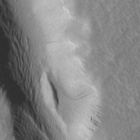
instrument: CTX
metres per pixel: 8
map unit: Ave
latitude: 9.1403
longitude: -105.9528
